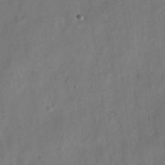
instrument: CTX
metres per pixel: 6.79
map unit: Nve
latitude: -25.6344
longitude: 106.5952
